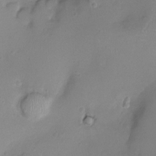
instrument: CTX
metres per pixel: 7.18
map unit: Ht
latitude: -6.1794
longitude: -19.9150
